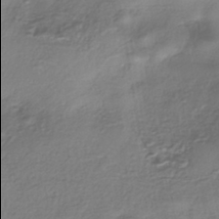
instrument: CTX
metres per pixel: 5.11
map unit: eHh
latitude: -42.1983
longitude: 122.0094
